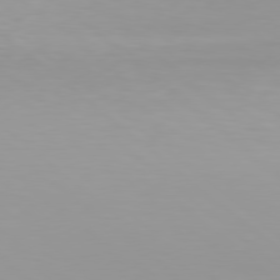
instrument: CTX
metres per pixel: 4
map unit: Hpe
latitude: 78.0822
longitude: -133.7639
